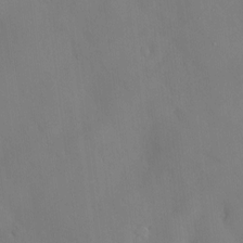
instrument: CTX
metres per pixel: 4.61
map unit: Hve
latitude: -10.5574
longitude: 176.0094
